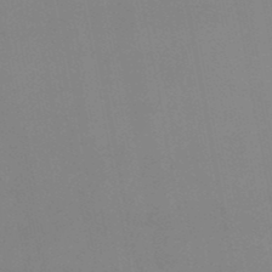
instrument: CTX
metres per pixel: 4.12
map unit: lHb
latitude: -49.6155
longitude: 68.8597
